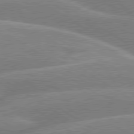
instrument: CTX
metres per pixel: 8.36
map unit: lApd
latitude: 79.5182
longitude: -131.1215
